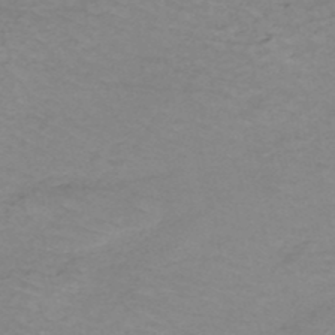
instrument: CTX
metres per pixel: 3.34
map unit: HNb
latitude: -50.1984
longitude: -54.0822
